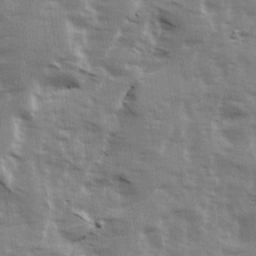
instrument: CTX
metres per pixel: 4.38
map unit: Ave
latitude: 13.4238
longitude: -103.2537
